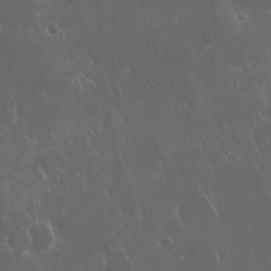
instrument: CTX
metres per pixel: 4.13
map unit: Hto
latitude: 19.6882
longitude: -57.3103
